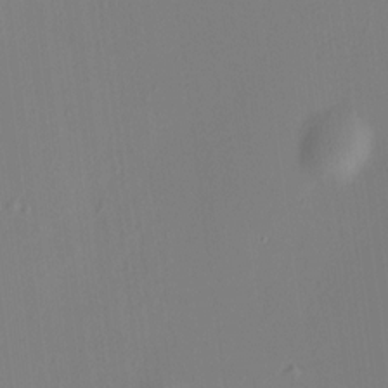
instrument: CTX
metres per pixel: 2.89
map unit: HNhu
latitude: 8.1767
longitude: 12.9731
